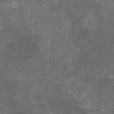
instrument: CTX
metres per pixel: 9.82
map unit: eAb
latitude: 46.6302
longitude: 119.5588
